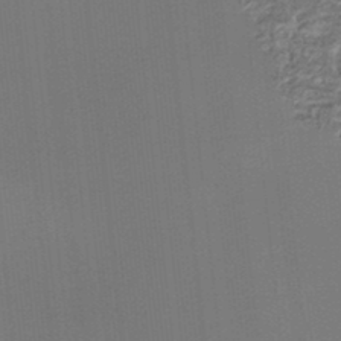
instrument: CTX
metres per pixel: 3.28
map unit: eHb
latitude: -35.6344
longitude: 80.0661
